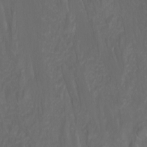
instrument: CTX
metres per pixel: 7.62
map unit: Nhu
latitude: -0.5385
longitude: -78.0822
